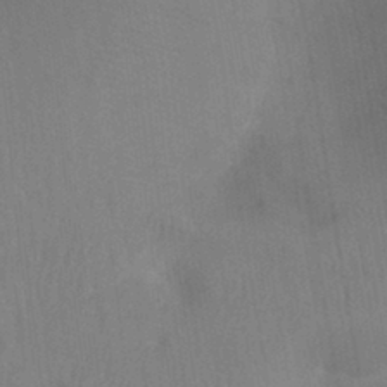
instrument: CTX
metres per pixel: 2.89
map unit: Ht
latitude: -3.3698
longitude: -27.6127
